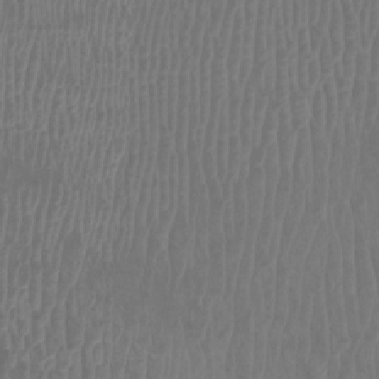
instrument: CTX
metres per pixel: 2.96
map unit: Htu
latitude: 3.5182
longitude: -20.1578
